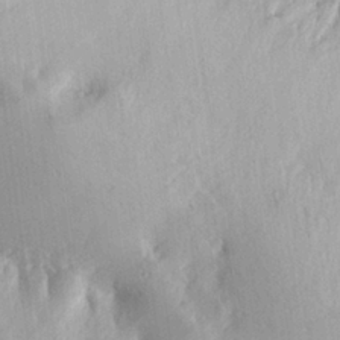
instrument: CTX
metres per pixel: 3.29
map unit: lHvf
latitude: 26.4790
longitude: 141.4076
